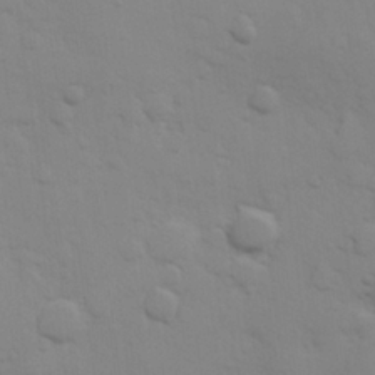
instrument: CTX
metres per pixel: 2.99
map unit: Hve
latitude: 25.8961
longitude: 148.0661
